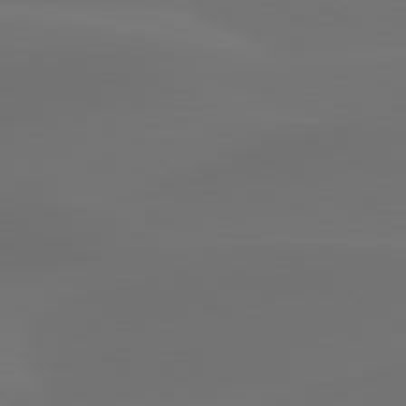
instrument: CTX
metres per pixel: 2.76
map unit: lApd
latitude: 80.3656
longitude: -84.4979
